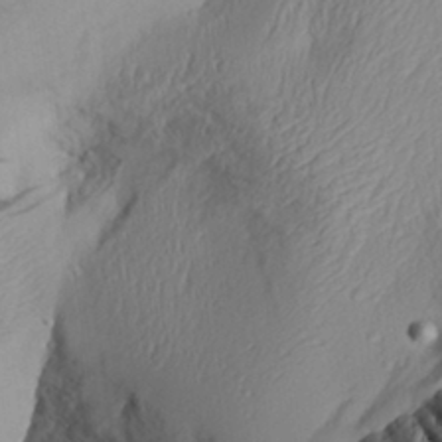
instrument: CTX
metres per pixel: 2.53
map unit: Aa
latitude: 30.4412
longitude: -134.2900
